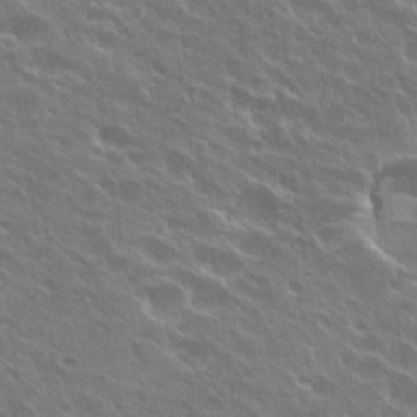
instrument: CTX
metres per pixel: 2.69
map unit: Hto
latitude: 27.5749
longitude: -41.4804
